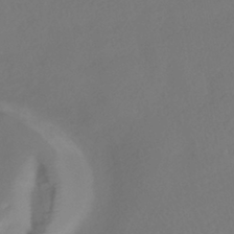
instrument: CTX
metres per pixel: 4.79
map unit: HNhu
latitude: -41.4076
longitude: 97.6344
